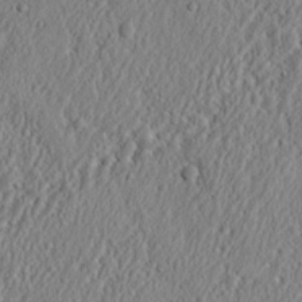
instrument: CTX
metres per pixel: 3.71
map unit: Nhu
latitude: 13.1781
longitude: -73.1781
